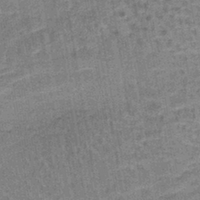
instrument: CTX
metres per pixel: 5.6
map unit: lHb
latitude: -40.9730
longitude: 57.7100
